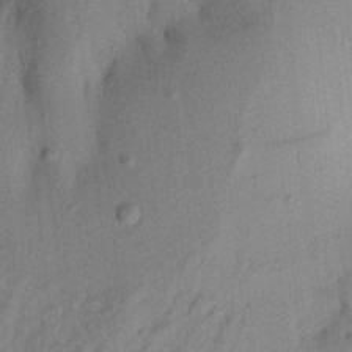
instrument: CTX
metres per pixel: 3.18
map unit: Aa
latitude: 20.6302
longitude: -147.4238
